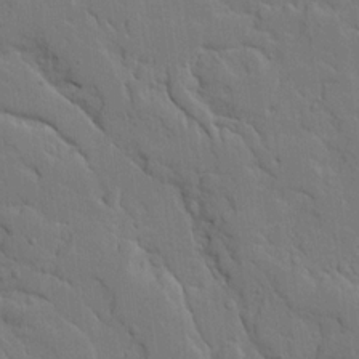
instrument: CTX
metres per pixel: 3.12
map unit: Ave
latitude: 18.2144
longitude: -128.5735
